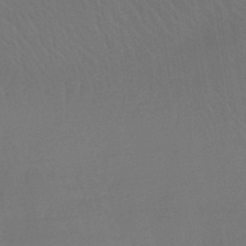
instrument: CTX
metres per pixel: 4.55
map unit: eHb
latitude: -43.3320
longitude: 87.5210
